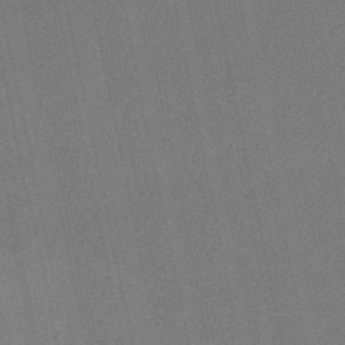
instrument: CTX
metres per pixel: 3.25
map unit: lHb
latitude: -50.7274
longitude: 79.4454
